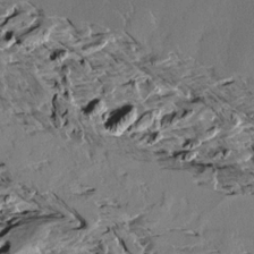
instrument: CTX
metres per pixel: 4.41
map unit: Aa
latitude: 12.5924
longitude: -141.1592
